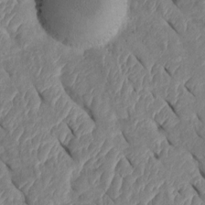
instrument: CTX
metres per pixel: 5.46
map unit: Htu
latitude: 1.8772
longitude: 147.6533
